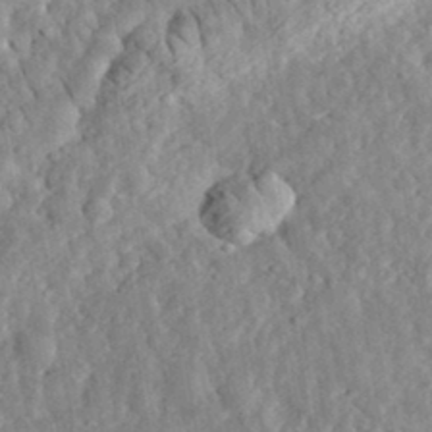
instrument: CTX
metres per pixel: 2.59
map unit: eHh
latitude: 34.8002
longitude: -78.7435
